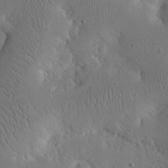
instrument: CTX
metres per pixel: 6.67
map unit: eHh
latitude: 23.9717
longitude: -67.4615
